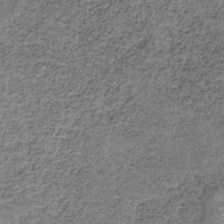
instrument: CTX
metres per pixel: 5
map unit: HNb
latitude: -35.5399
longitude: 53.0297
